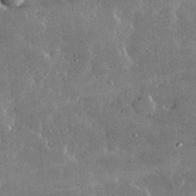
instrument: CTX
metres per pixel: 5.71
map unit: lHvf
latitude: 32.5924
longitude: -90.8191
